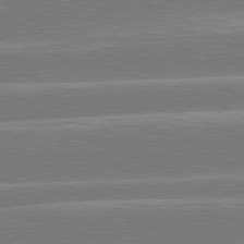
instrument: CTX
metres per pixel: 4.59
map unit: lApd
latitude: 81.1403
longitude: -130.7058
